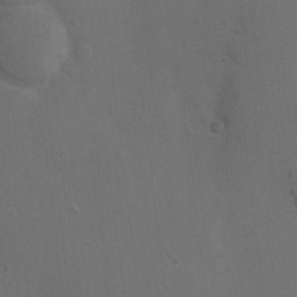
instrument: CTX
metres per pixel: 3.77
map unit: Ht
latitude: 4.6301
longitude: -28.8947
